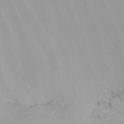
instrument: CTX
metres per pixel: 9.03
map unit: Nhu
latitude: -5.4454
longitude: -93.4048
